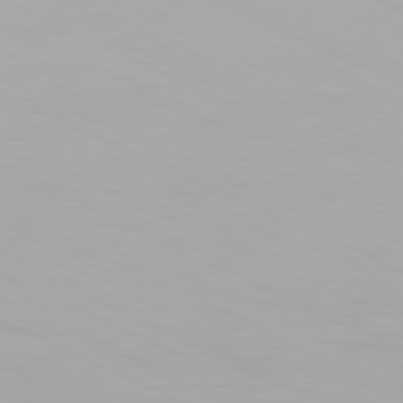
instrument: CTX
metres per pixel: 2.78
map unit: Hpe
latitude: -81.5966
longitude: 19.2187
